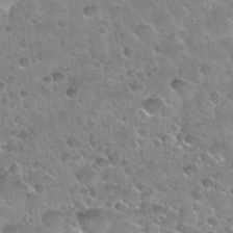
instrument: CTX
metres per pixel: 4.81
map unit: Nhu
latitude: 30.6680
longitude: -53.4238
